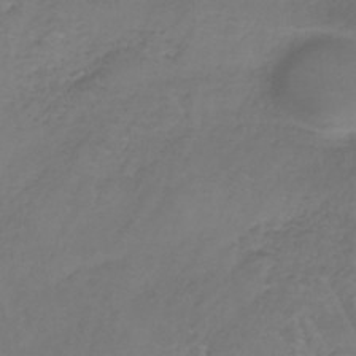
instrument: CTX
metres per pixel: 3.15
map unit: lHb
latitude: -37.8989
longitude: 61.7100
